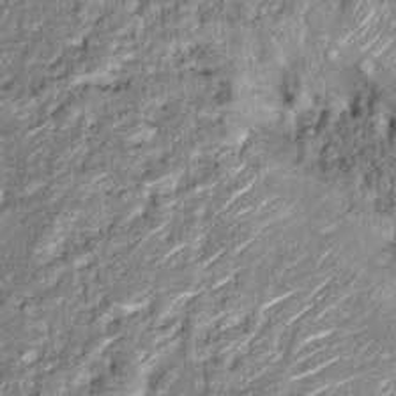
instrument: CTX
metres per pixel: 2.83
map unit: Hto
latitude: 14.2901
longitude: -35.0269
